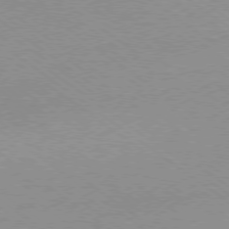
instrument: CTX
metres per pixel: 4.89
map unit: Hpe
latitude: -79.1620
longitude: 8.6518
